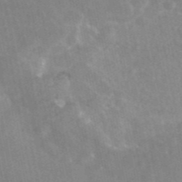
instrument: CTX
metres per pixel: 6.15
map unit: eAb
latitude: 45.8016
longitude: 124.3495
